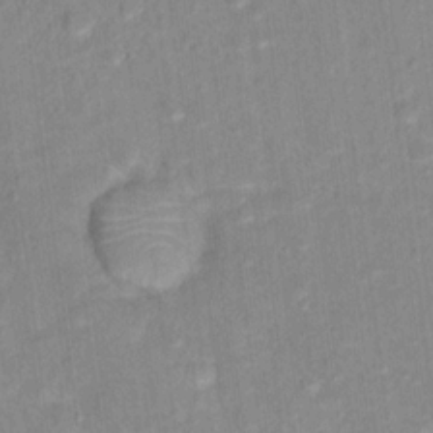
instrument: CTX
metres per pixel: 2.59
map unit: Hto
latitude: 16.2712
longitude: -39.9906
